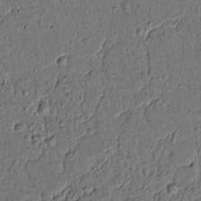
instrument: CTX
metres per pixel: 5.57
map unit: lAvf
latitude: 5.0836
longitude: 168.6707
